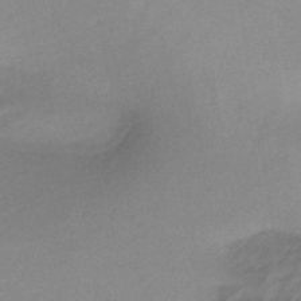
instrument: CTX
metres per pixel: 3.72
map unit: HNb
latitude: -46.3873
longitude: -39.0647
